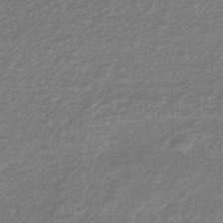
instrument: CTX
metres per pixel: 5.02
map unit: HNhu
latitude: -48.5952
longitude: 96.8786
